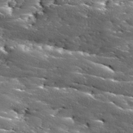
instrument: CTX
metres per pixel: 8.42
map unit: Ave
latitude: 18.3467
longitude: -136.7624
